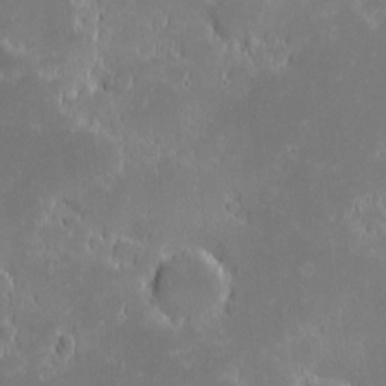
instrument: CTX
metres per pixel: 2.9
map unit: eHh
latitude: -1.8990
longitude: -84.2334
